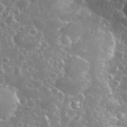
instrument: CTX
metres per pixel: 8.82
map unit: eHh
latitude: 34.7624
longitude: -61.2726
